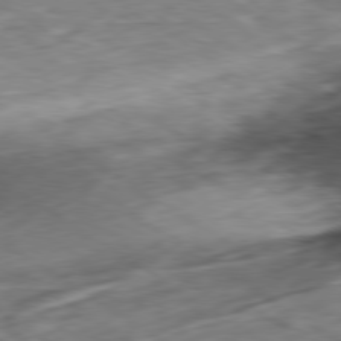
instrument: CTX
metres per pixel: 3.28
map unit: Ap
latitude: -80.1606
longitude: -72.6491
